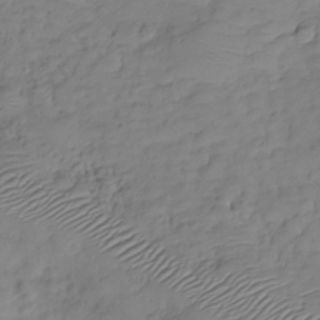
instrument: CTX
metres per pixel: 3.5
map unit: Hve
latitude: -29.1242
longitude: 94.6140
